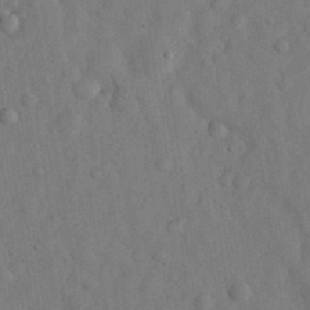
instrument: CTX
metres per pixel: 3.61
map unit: eHh
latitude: 29.0458
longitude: -76.3845
